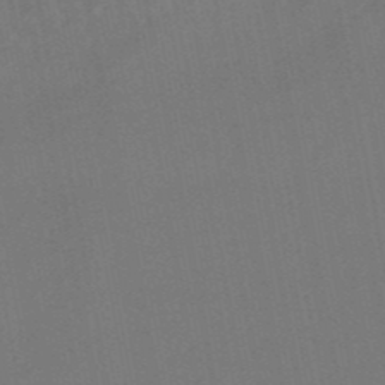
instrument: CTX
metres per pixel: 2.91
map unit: lHb
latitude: -50.5385
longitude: 81.4266
